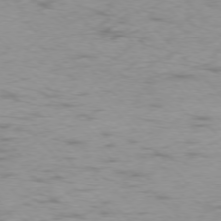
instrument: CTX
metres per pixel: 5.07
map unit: Ap
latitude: -76.7085
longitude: -65.3482
